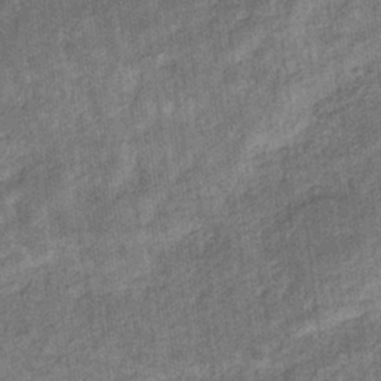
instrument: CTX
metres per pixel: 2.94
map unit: eHb
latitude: -36.0850
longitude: 80.0472
